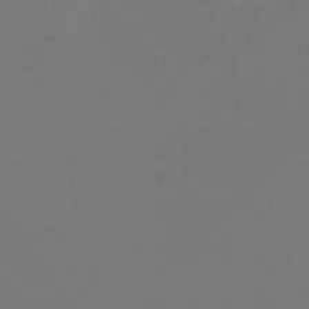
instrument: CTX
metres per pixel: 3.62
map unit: HNb
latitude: -47.7099
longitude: 57.5588
